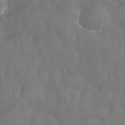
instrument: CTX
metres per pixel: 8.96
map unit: eHh
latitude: 31.9717
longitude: -59.5749
